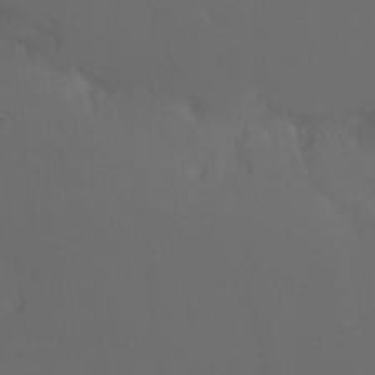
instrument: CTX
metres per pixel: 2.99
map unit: Ht
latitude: -16.1606
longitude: -48.2334
